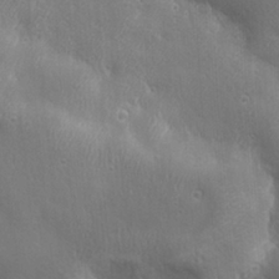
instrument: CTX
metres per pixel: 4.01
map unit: Ave
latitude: 22.1578
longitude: -137.0648
